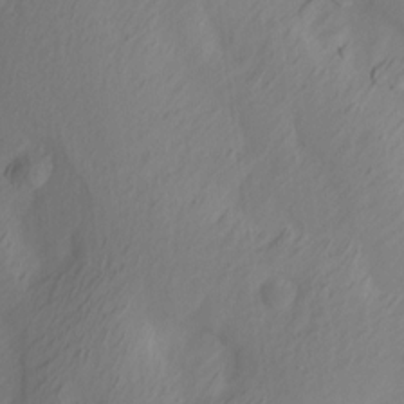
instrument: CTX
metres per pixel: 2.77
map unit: Ave
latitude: 13.9717
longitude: -105.8206
